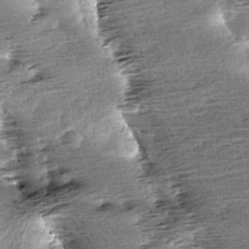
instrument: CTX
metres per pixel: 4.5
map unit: Aa
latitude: 6.6490
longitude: -137.4238
